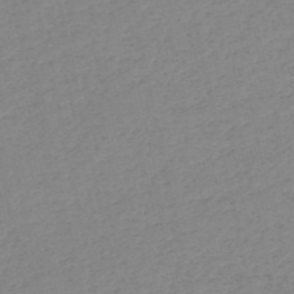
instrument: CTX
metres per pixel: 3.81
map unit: HNb
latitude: -53.8800
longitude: -39.1592
